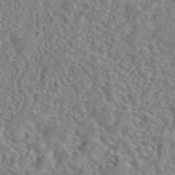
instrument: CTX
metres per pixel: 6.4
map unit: eAb
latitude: 43.1214
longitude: 103.9367
